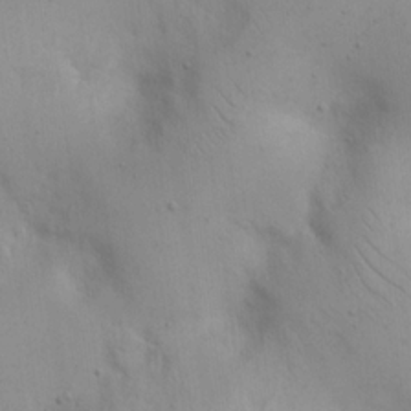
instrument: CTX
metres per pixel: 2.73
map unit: eHh
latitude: 20.4034
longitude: -61.3859
